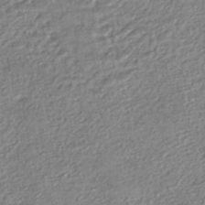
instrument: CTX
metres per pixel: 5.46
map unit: HNhu
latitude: -47.0297
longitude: 102.4818
